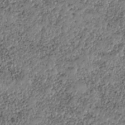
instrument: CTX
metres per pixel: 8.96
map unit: HNhu
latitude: -37.5777
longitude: 33.5588
